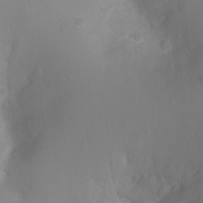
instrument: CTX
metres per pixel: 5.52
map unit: Ht
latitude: -2.9919
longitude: -25.2537
